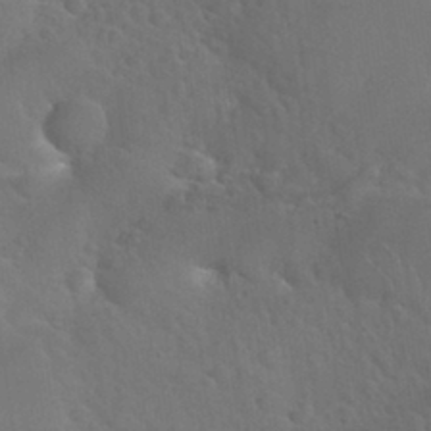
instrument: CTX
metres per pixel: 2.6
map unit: Nhu
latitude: 30.9892
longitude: -53.7828
